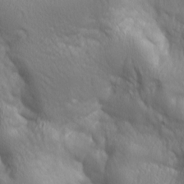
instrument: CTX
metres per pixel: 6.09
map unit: lAa
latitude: -8.1039
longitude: -126.0444
